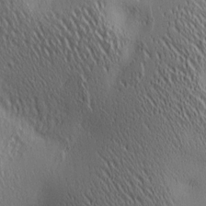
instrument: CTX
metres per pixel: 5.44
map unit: lAa
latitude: 4.5735
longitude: -117.6883
